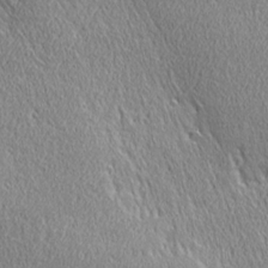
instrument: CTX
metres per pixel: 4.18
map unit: Ave
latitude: 21.7828
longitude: -135.9528
